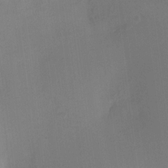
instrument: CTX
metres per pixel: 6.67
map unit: HNhu
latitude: 7.7639
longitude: 8.9731
